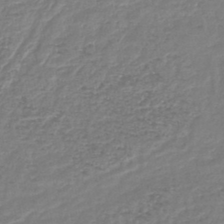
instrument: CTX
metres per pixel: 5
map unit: lHb
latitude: -44.5007
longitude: 67.9367
